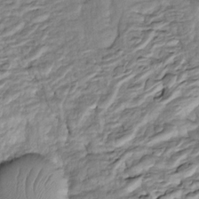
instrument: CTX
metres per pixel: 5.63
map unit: Htu
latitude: -5.3509
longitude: 154.3306
